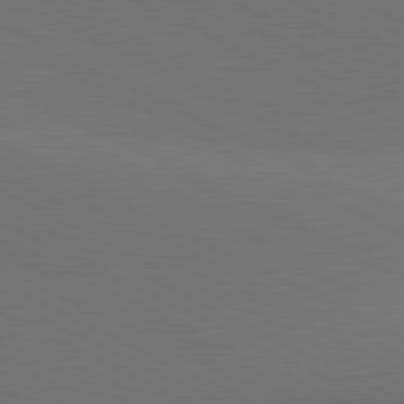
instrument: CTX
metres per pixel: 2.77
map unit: lApd
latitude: 81.0458
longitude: 138.3495
